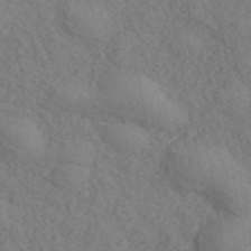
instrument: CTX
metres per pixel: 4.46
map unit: ANa
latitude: 42.3278
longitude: 56.1983
